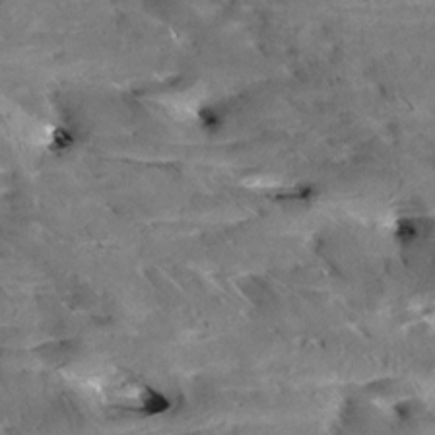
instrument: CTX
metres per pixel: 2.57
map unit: Aa
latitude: 10.2334
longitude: -140.7435
